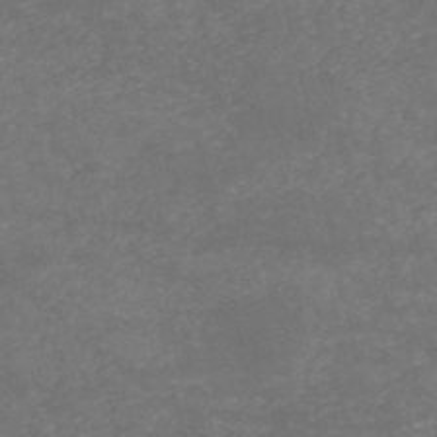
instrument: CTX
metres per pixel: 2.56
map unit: HNb
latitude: -52.6707
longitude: -38.0444
